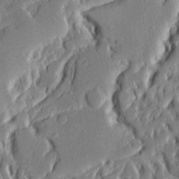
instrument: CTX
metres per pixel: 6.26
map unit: Ave
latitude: 15.6505
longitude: -140.1199
